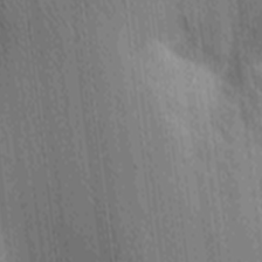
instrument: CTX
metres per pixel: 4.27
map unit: Ave
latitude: -9.0297
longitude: -123.3293
